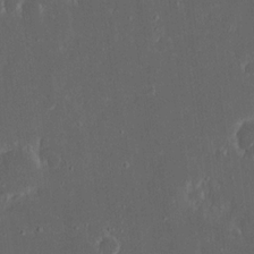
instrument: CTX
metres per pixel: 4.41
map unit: eHh
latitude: 17.4049
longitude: -73.5938
